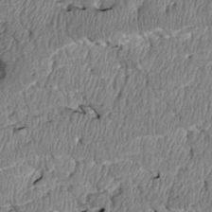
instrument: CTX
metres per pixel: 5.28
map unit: Htu
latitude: 3.3104
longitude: 150.1984
